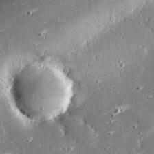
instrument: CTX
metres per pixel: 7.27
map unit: eHh
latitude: 25.4615
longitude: -89.1592
